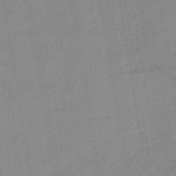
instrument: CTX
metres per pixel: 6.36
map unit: lHb
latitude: -45.5210
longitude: 72.6518
